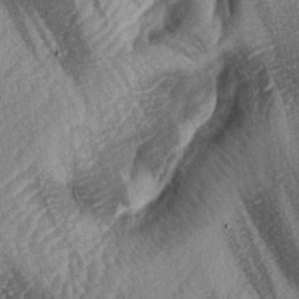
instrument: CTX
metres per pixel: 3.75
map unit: lAa
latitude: -4.7274
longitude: -127.1025
